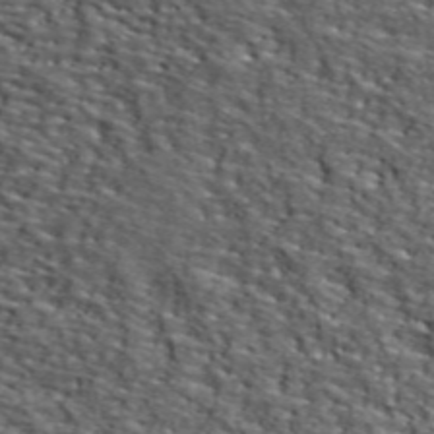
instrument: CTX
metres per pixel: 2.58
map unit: lHvf
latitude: 39.4615
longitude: -86.8569
